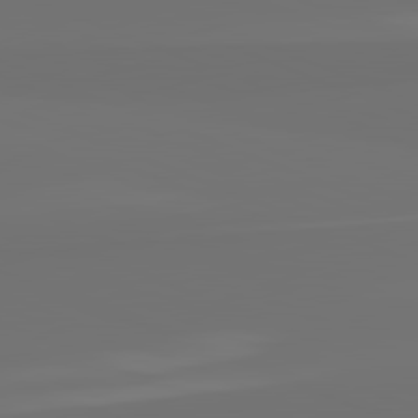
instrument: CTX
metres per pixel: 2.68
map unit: lApd
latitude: 82.2900
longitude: 155.5399
